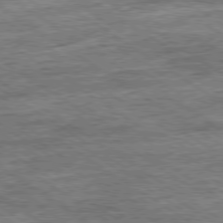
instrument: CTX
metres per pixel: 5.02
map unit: Ap
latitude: -79.7666
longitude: -78.7247
